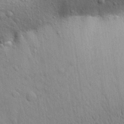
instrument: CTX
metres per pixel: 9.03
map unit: Aa
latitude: 30.1389
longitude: -147.4805
